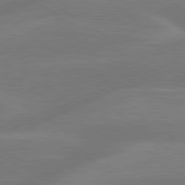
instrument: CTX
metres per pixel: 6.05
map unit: lApd
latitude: 79.7261
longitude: -143.9717
